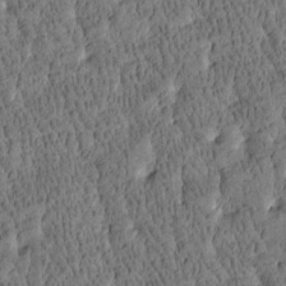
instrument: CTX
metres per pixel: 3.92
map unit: Htu
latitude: -4.0850
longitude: 175.4076
